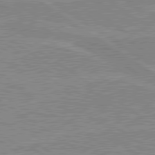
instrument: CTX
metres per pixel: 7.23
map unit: lApd
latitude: 80.1200
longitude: 170.7274
